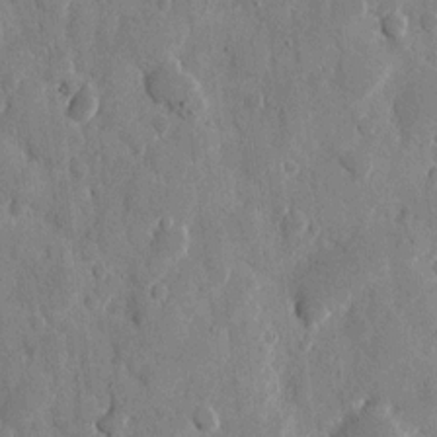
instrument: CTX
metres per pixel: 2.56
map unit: eHh
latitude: 10.1011
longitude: -67.5182
